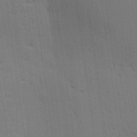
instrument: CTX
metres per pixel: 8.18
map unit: lAvf
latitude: 26.1389
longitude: -111.6505
